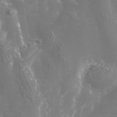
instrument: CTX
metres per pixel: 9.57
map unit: Nhe
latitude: -36.6707
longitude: -91.0836
